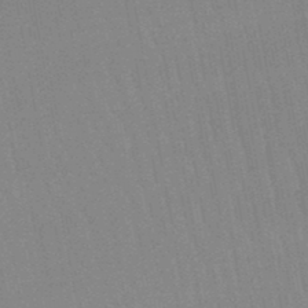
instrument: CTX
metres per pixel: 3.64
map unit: lHb
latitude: -45.8233
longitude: 78.5195
